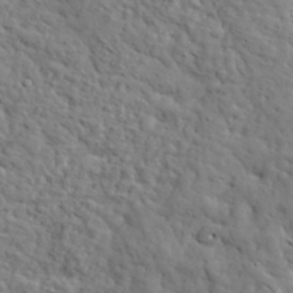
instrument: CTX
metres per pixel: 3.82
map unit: lHvf
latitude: 35.4426
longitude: -86.1767
